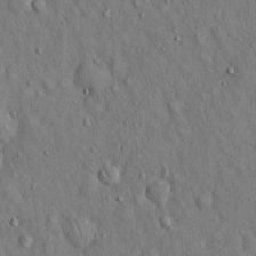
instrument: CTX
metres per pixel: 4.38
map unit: Hto
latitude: 14.9136
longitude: -58.6302
